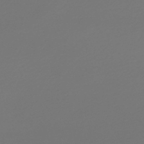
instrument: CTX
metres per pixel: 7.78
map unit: lHb
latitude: -47.0864
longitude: 59.6910
